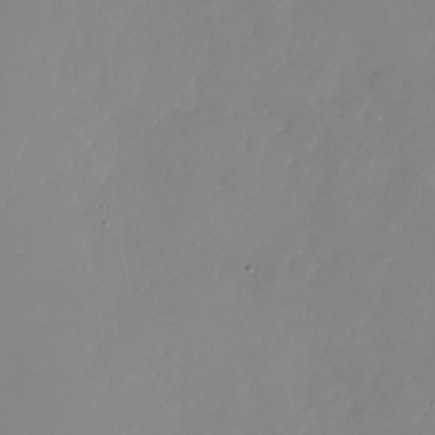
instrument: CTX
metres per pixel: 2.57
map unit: Nhu
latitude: -28.1795
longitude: -79.1214
